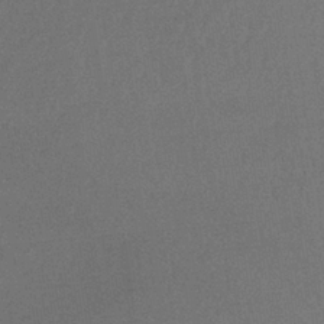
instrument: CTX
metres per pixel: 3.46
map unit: lHb
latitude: -35.9556
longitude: 68.5762
